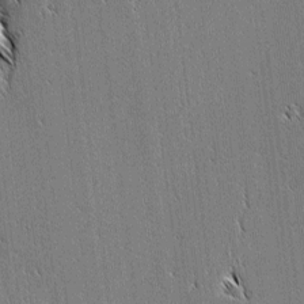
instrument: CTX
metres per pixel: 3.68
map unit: lAvf
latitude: 2.6301
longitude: -106.8947
